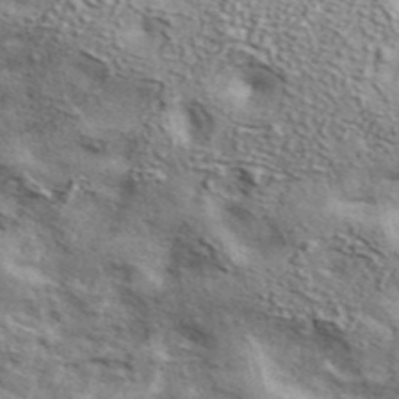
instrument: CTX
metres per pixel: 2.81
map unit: ANa
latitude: 44.0633
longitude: 47.9745
